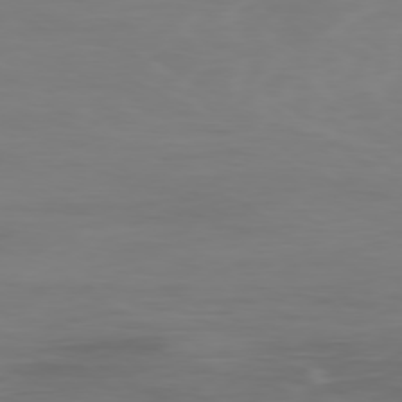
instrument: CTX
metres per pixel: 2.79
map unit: Ap
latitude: -78.2739
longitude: -79.7639
